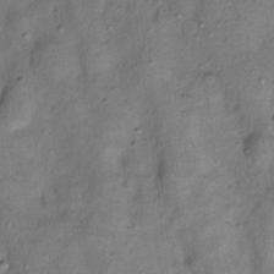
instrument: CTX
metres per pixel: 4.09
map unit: Nhu
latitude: 11.2537
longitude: -28.7624
